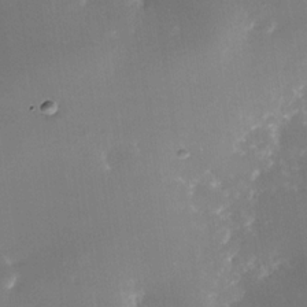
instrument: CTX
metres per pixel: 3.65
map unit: Nhe
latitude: -32.3118
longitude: -116.4412
